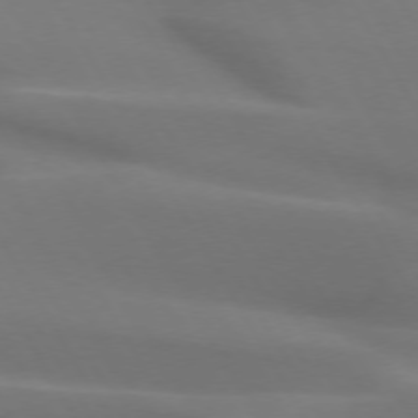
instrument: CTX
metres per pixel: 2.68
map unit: lApd
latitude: 72.9703
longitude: -49.9150
